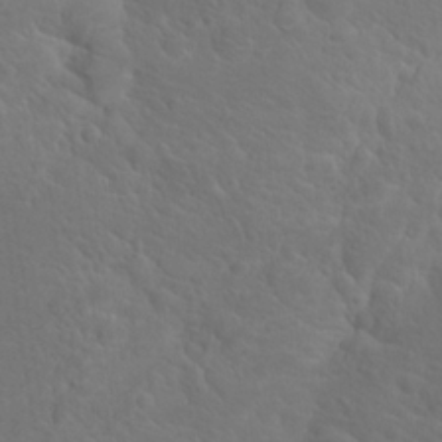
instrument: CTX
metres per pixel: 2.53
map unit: Hto
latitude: 18.5545
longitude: -36.4412
